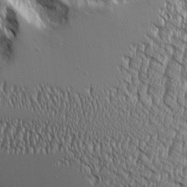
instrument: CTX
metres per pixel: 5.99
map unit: Aa
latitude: 9.0081
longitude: -129.9150
